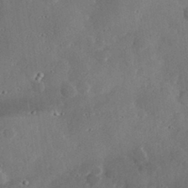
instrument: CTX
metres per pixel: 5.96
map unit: lHvf
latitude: 32.4601
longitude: -85.0648
